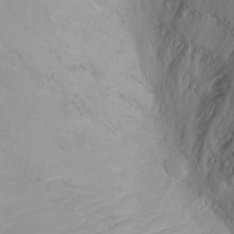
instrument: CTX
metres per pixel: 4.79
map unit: Nhu
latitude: -8.6896
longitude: -84.3845
